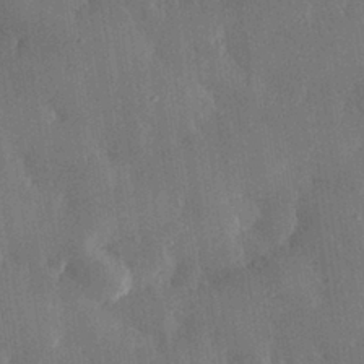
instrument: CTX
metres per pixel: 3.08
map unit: eHh
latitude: 30.6491
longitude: -79.2348
